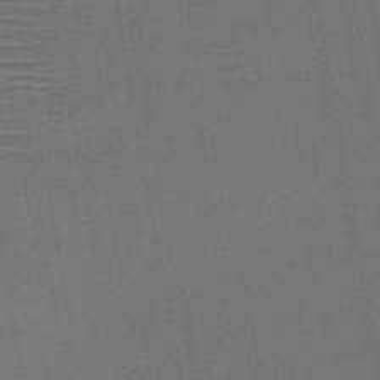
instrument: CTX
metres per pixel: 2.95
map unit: HNb
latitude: -47.4265
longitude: -40.4223
